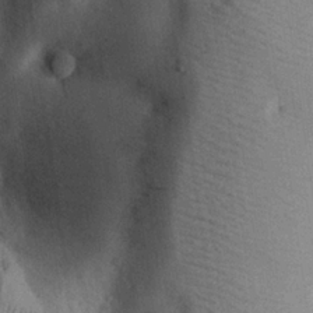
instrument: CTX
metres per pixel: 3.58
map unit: eHh
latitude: 25.8583
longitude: -68.6869
